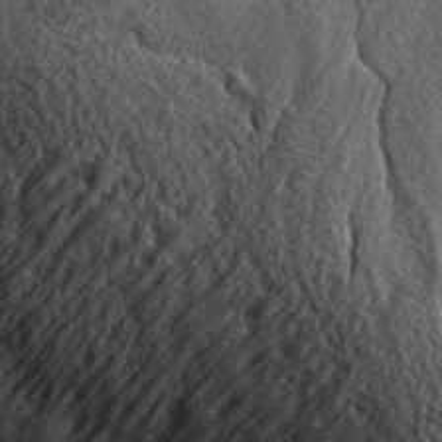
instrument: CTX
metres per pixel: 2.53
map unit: eHh
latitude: 36.6680
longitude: -80.4412
